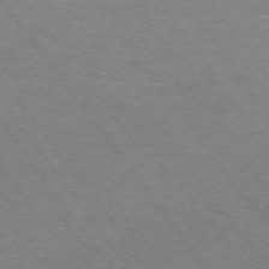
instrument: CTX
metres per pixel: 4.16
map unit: Ap
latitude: -75.2565
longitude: -70.6490
